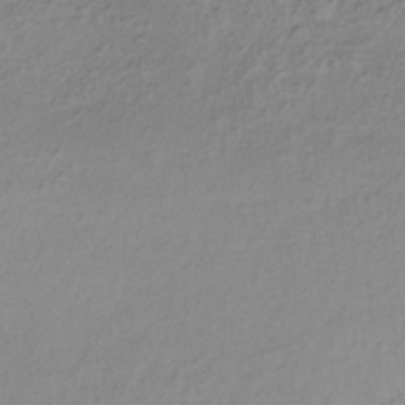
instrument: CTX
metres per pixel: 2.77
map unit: lHb
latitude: -38.4629
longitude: 70.0283
